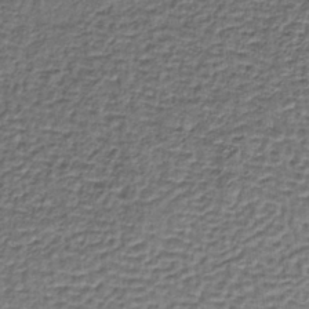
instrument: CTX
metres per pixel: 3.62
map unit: lHb
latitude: -36.1416
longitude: 61.8044
